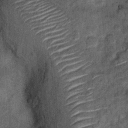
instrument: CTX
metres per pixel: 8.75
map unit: Hto
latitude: 14.7625
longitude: -35.1970
